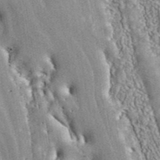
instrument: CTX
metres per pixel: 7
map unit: ANa
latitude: 44.2333
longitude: 46.1983
